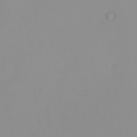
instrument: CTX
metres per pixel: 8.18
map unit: eHh
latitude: -1.0298
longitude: 19.5588
